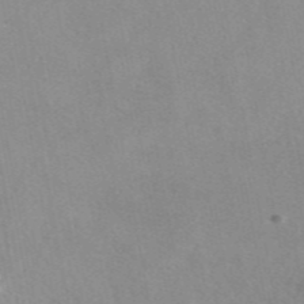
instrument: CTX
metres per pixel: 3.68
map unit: eAb
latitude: 46.7624
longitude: 113.3510
